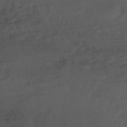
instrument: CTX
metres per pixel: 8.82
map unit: Hto
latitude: 2.8002
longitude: -36.1956
